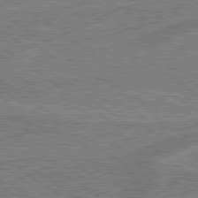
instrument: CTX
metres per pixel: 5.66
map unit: lApd
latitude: 79.2159
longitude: 175.3320
